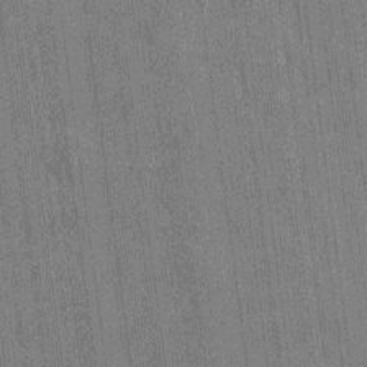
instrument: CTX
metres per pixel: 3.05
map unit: HNhu
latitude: 0.6112
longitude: -5.6883
